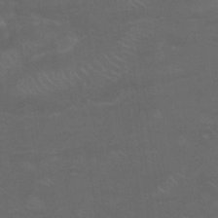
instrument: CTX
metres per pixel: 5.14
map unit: Nhu
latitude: 26.1200
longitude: -53.9339
